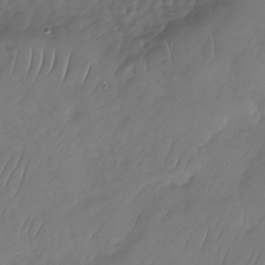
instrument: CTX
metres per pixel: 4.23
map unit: Nhu
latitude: -30.0283
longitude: -58.8380
